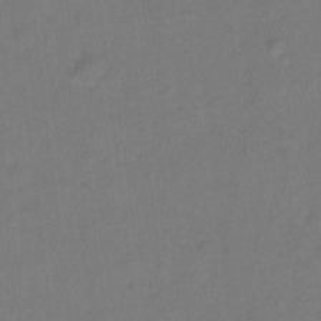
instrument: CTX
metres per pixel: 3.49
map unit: Hto
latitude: -6.1228
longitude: -35.5371
